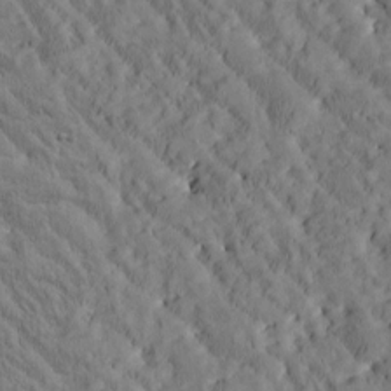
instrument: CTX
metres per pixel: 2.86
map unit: Htu
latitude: -2.9919
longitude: 174.4251
